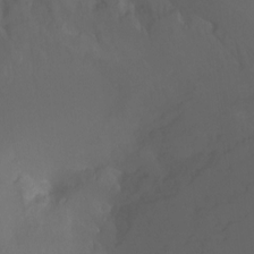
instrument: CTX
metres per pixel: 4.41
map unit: Nhu
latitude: -17.6911
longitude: -46.5924
